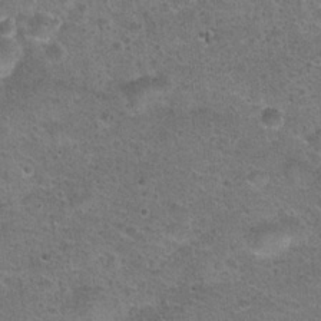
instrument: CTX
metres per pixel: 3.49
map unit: Hto
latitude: 23.0836
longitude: -49.5560
